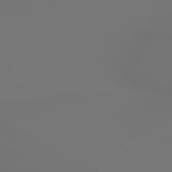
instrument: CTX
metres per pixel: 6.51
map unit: lApd
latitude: 78.9892
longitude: 178.3873
